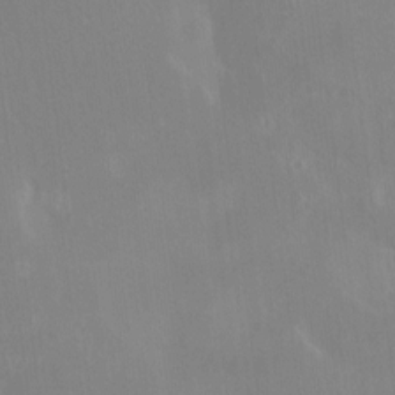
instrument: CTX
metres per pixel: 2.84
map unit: HNhu
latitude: 4.7813
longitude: 4.6329
